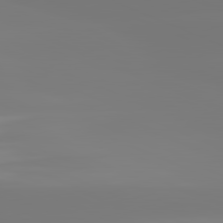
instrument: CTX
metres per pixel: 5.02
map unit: lApd
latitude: 81.5560
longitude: -149.9339
